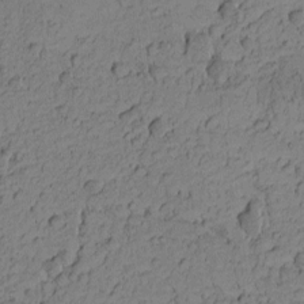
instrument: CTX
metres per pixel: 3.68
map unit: Nhu
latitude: -5.4454
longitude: -151.5371
